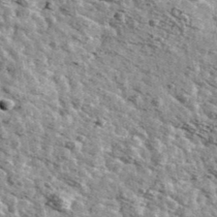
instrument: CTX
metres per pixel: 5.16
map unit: Ave
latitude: 41.2726
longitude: -107.7072
